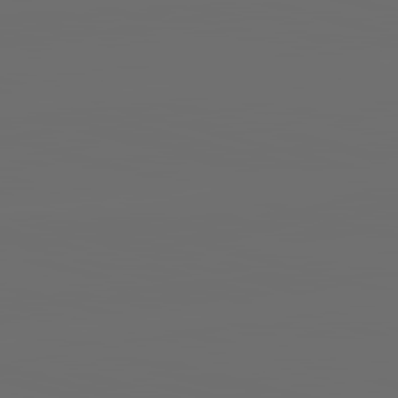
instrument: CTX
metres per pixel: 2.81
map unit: lApd
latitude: 83.7827
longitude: -131.0459
